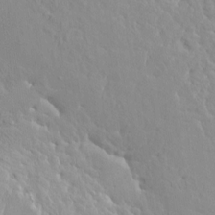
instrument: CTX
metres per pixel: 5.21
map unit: HNhu
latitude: 3.9528
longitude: 6.7085
